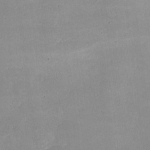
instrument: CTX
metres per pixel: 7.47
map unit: lHvf
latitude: -8.8219
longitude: -101.3104
